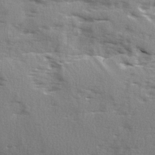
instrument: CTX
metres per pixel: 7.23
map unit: Ave
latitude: 2.1200
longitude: -110.6680
